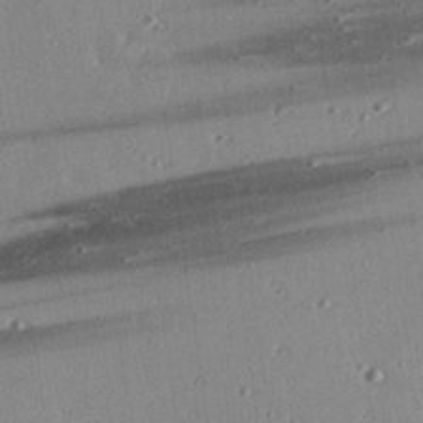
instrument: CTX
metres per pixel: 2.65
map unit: eHh
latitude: 23.7450
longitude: -90.2900
